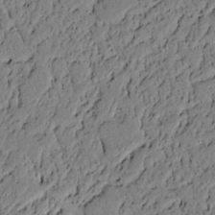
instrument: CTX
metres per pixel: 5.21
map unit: lAvf
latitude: 5.0458
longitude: 167.2943
